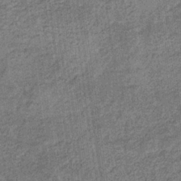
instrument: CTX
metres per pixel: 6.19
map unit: eHb
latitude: -36.0094
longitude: 80.1606
